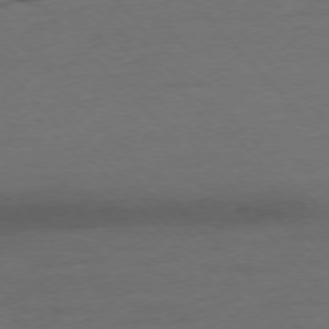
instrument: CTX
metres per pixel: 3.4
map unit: Ap
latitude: -76.7085
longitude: -83.0080
